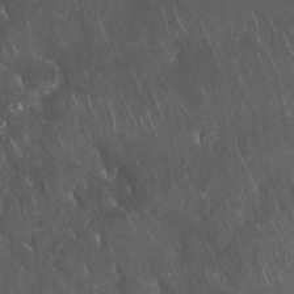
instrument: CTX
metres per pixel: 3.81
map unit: Nhu
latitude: 28.1578
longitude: -67.1403
